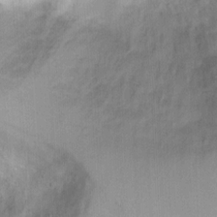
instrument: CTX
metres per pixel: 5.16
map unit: Ht
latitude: 2.9324
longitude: -34.8758
